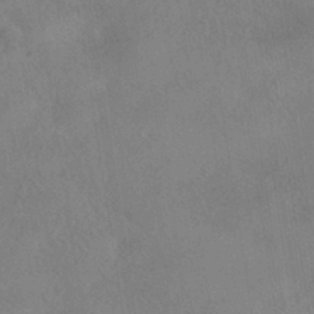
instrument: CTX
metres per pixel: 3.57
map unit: HNhu
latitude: -40.1417
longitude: 97.1431
